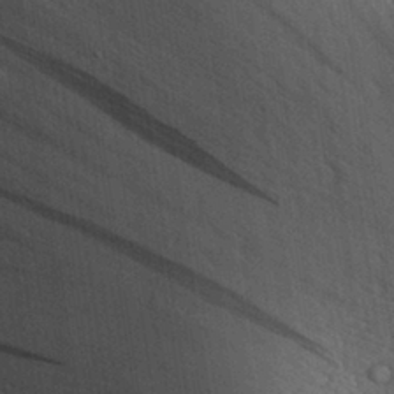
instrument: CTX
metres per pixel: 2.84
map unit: Aa
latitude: 29.8016
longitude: -136.5357
